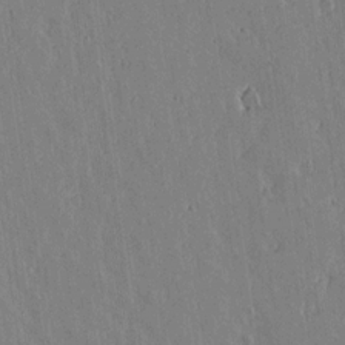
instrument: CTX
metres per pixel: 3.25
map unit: lAvf
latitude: 15.4049
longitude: -125.8583
